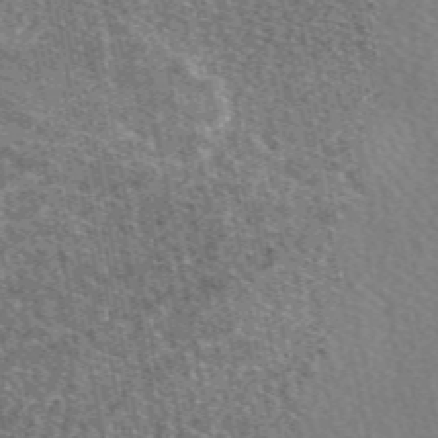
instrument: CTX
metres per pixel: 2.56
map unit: eAb
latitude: 49.1970
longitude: 117.3509
